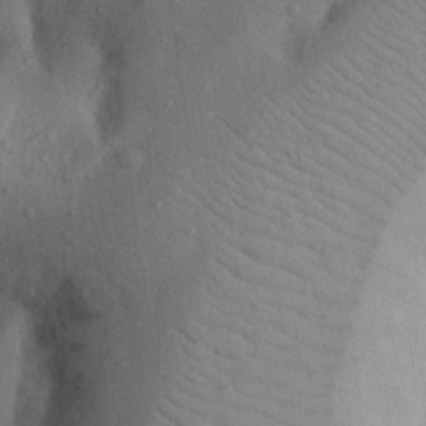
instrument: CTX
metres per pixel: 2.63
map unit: Nhu
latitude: 20.0822
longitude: -73.9339
